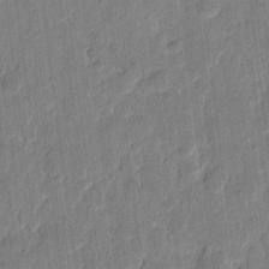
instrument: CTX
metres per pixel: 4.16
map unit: eHh
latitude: 10.6491
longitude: -65.6316
